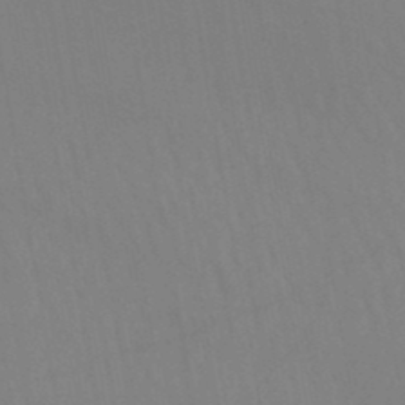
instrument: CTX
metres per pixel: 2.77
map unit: lHb
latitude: -45.1431
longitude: 76.8786
